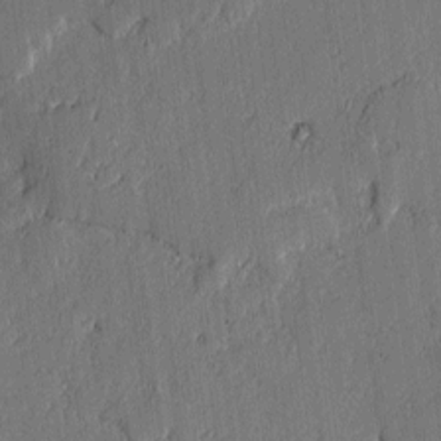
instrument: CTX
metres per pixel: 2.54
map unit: lAvf
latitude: -2.0472
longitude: -107.9528
